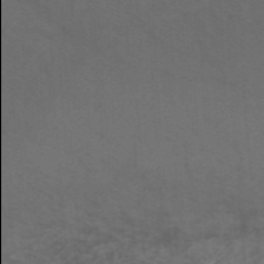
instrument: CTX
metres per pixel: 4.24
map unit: HNb
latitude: -45.9745
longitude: -45.9906
